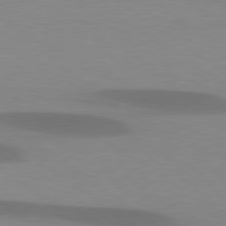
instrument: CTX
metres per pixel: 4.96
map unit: lApd
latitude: 79.0270
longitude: -47.9906
